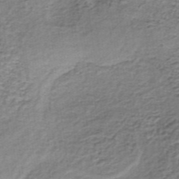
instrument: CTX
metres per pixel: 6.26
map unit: lHb
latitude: -36.4251
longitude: 60.5952
